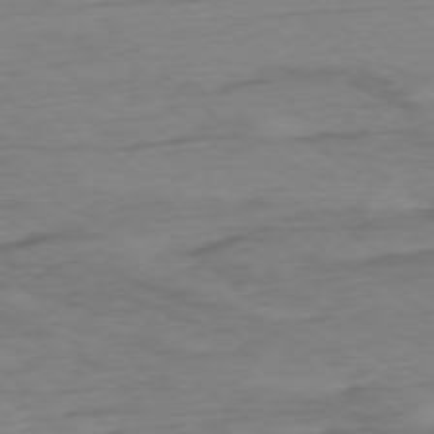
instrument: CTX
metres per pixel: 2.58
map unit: Ap
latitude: -76.6330
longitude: -77.6127
